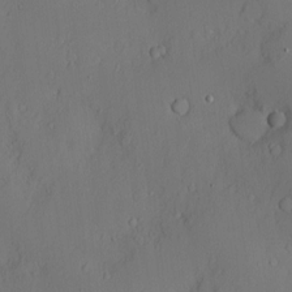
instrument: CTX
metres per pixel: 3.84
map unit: Nve
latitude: -8.6707
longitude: 175.8800
